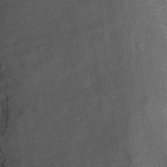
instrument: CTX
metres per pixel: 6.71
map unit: Hto
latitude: 14.9703
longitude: -39.4993
